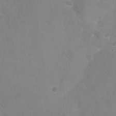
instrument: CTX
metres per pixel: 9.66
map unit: Nhu
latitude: 25.3292
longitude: -54.6112
